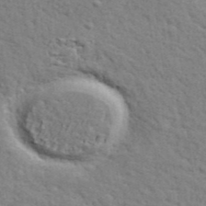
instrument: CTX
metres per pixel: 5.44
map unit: ANa
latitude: 41.5749
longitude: 29.7100
